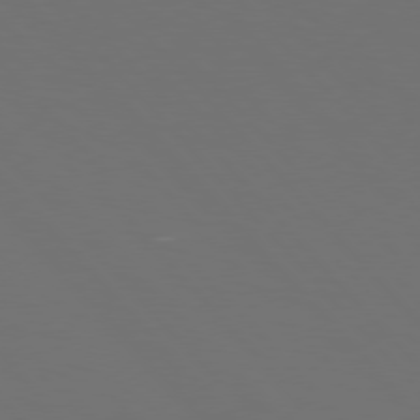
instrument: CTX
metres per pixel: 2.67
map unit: Hpe
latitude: 76.7624
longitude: -168.9892
